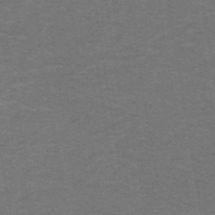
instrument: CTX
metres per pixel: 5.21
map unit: lHb
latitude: -42.6140
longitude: 54.8597
